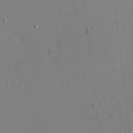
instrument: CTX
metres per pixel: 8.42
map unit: eHh
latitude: -5.7099
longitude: -80.5168
